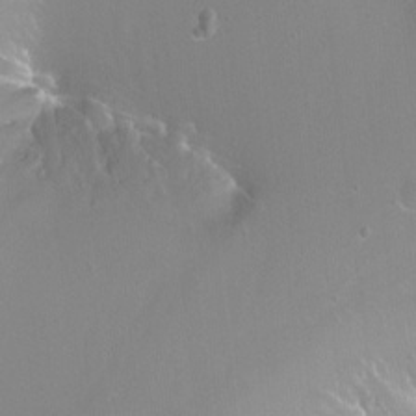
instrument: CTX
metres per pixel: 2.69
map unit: Ht
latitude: -13.0487
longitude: -43.6316
